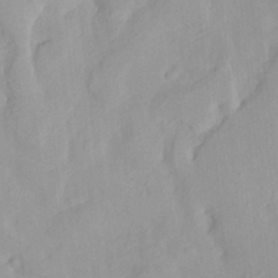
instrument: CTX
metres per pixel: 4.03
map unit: HNhu
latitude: 3.8394
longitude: 3.8611
